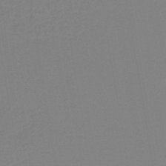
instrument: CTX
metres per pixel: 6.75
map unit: eHh
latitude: -42.3306
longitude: -32.6113
